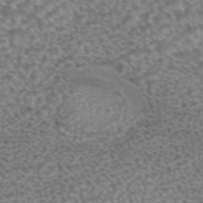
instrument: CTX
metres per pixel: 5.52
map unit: eAb
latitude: 44.6679
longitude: 104.6896
